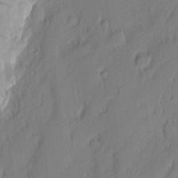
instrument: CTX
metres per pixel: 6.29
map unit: eHh
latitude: 3.2537
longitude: -76.6490
